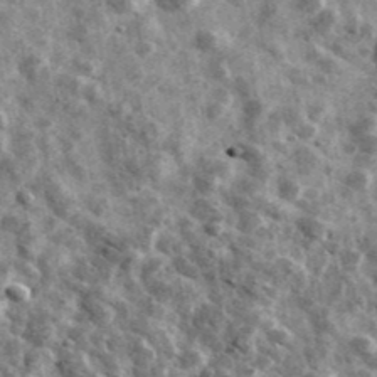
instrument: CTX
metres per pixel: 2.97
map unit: Ave
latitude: 42.1200
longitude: -107.7072
